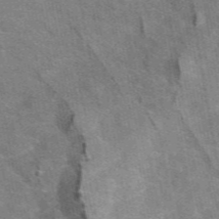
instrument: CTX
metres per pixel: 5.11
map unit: eAb
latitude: 49.3104
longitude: 115.8800
